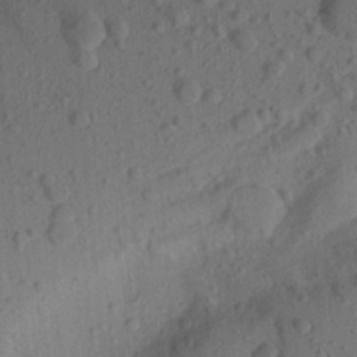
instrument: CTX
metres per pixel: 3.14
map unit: Aa
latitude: 22.1578
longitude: -144.0444
